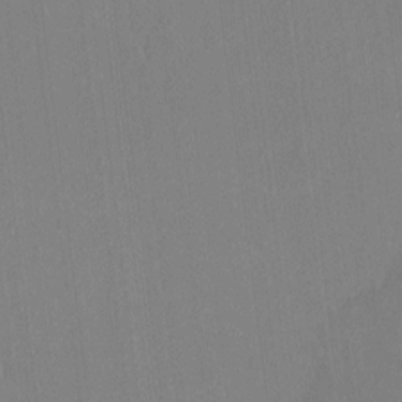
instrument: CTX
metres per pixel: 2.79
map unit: HNhu
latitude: 7.1592
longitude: 2.6329
